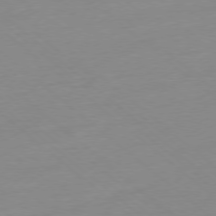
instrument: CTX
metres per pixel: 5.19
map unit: Ap
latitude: -78.1983
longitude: -99.2159
